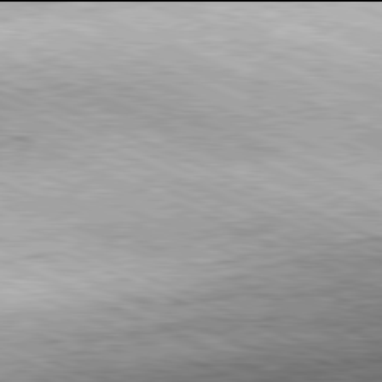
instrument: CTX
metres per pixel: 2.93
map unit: Hpe
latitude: -82.0094
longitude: 10.6896
